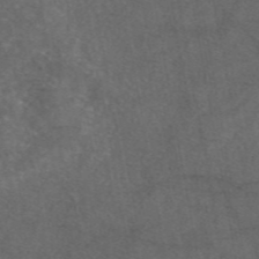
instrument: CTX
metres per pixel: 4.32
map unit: eAb
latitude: 47.6505
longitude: 112.1039
